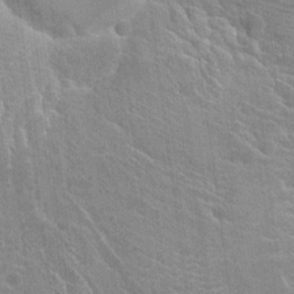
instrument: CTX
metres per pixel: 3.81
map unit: Hto
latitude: 23.4993
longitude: -40.4978
